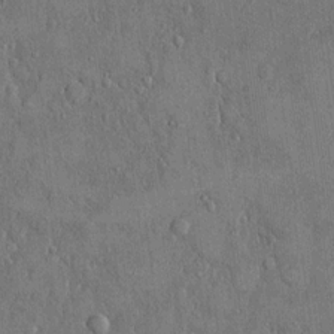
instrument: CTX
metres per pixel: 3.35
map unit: eHh
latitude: 14.8380
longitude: -68.2712
